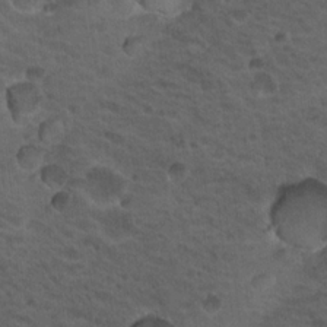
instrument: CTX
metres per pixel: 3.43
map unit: Hto
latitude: 19.5938
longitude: -32.6302
